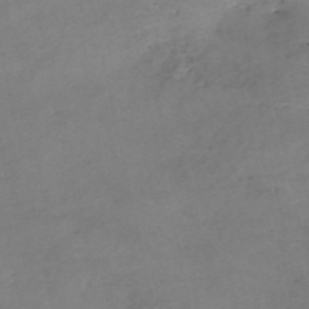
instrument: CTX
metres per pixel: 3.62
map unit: eHh
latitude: -54.3873
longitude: -90.8758
